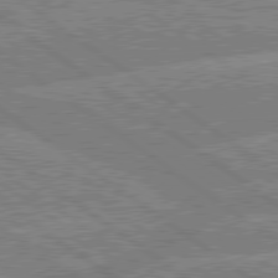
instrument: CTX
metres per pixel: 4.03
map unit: lApd
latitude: 79.5749
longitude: -156.9135
